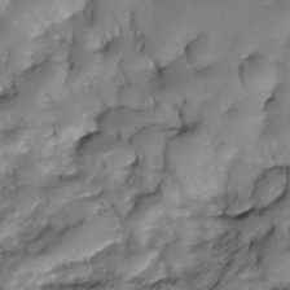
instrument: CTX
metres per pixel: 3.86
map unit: Nhe
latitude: -34.5196
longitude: -143.4804
